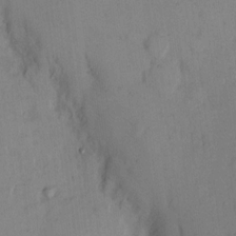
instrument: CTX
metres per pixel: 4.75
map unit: eHh
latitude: 12.8380
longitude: -61.8583
